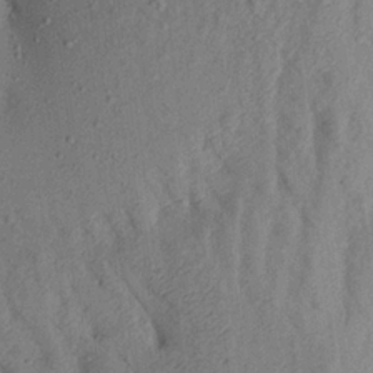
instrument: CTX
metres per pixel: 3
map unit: Aa
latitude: 17.9150
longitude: -147.3671
